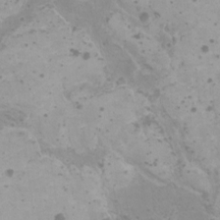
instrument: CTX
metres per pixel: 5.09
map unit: HNhu
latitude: 0.5923
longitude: 2.2550
